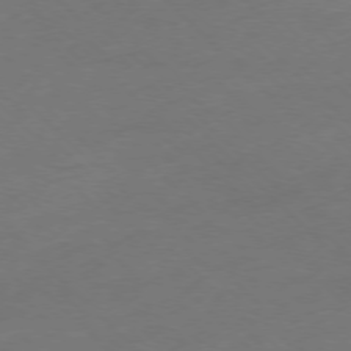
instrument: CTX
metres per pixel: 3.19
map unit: Ap
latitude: -77.1620
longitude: -64.6868
